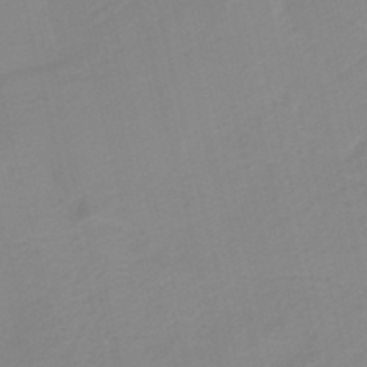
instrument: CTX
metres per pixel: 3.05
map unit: HNb
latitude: -36.2550
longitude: 55.3510
